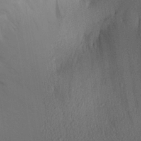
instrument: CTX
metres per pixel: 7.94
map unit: Aa
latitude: 28.9325
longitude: -144.3278
